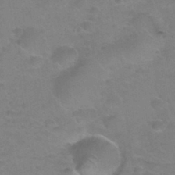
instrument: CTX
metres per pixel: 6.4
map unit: Nhu
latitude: 31.4805
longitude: -52.5735
